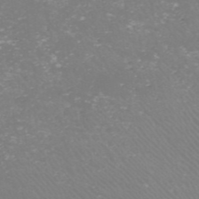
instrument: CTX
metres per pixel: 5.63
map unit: HNhu
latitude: -47.4265
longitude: 29.9178
